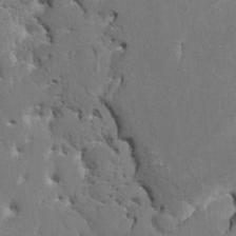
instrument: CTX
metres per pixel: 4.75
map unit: HNhu
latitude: 6.2711
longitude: -6.5924
